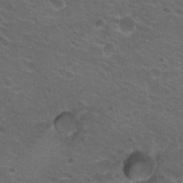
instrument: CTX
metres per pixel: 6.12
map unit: Hto
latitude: 19.8961
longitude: -32.7813
